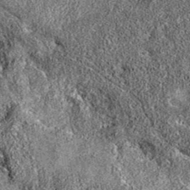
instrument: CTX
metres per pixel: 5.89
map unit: eAb
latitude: 36.1389
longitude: 106.8030
